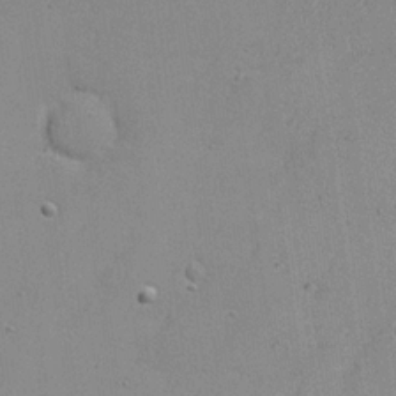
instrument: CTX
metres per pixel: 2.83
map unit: Nhu
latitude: 21.2915
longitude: -71.5182
